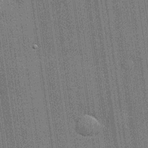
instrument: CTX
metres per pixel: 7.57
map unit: lHvf
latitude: 19.9528
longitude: 142.5006
